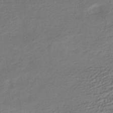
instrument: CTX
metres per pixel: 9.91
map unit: HNhu
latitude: -42.7652
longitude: 104.6140
